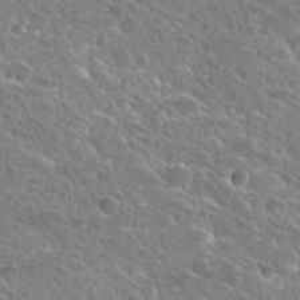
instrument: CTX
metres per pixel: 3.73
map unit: Hto
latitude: 25.9150
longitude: -45.5182
